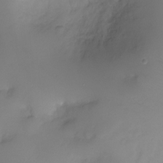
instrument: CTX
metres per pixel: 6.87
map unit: Ht
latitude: -6.8219
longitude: -20.5924
